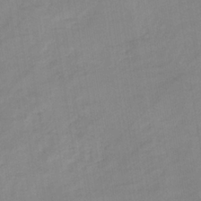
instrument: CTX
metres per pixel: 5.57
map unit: lHb
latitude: -35.5021
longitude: 73.0486
